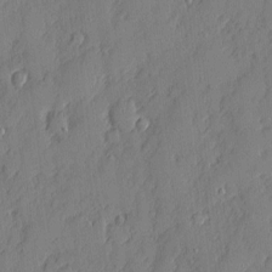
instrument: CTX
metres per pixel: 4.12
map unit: eHh
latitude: 4.8380
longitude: -76.0633
